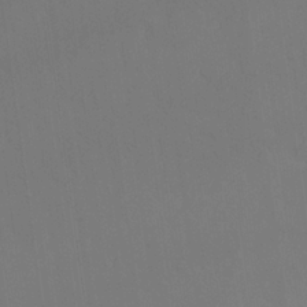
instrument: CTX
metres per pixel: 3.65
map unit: Nhu
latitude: 22.8947
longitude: -63.1403
